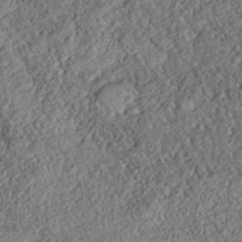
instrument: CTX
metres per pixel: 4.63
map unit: Nhe
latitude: -38.4629
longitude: 137.8233
